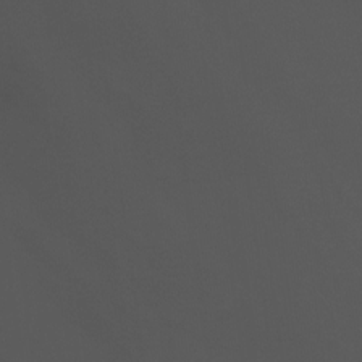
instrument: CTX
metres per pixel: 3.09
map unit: Nhu
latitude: -12.0472
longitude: -49.1781
